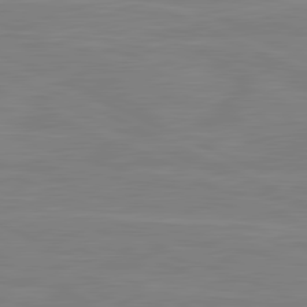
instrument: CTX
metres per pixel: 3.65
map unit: lApd
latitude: 81.3104
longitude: -168.0444
